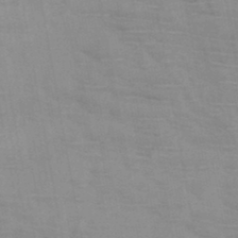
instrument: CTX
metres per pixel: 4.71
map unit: HNb
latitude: -46.5573
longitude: -47.4805
